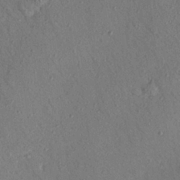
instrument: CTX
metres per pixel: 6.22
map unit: Nhu
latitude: 25.1214
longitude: -73.4805
